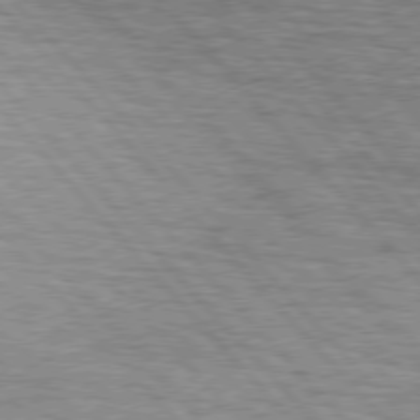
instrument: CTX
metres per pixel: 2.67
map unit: lApd
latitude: 76.3467
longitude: -72.1578
